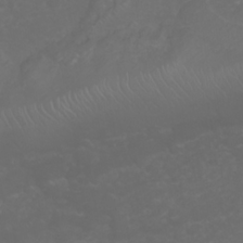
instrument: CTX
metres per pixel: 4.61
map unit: Nhu
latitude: 23.7450
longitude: -60.7624
